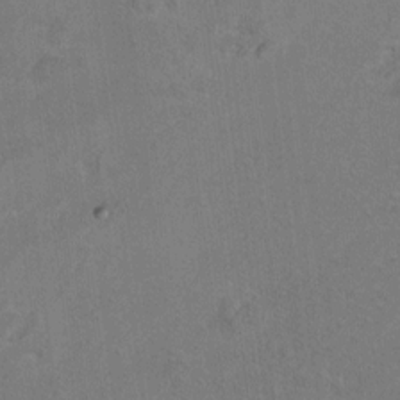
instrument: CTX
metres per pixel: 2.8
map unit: Ht
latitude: 8.8947
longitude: -31.9151
